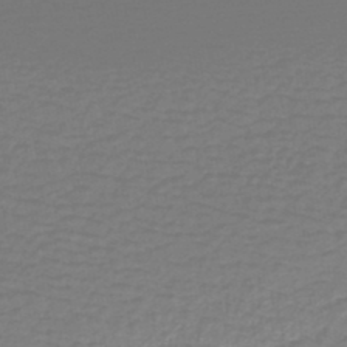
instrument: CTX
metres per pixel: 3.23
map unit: HNb
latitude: -46.7463
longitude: 52.1983
